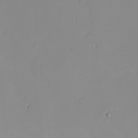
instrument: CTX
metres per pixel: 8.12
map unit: Nhu
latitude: -8.1606
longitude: -95.7639
